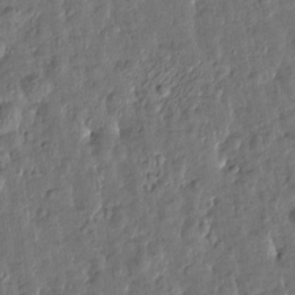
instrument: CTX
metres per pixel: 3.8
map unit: Htu
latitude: 0.1577
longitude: -179.4238
